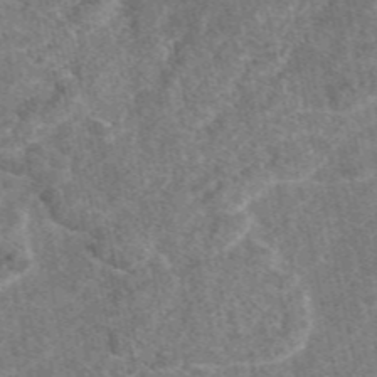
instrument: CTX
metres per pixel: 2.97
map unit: eAb
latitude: 47.7828
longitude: 117.9367
